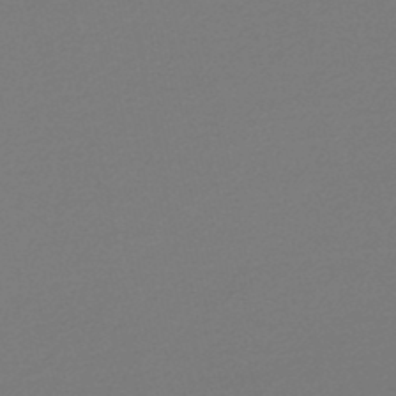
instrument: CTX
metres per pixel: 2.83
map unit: lHb
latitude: -47.9556
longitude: 64.8975
